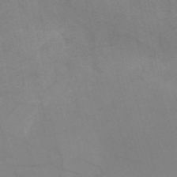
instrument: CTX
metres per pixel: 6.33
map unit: HNb
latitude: -53.1053
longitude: -49.8583
